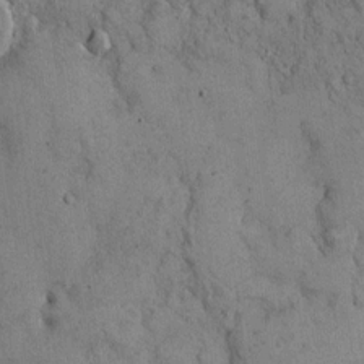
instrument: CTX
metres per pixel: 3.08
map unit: Hto
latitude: 12.8758
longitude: -60.2144
